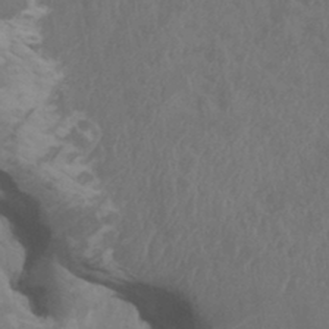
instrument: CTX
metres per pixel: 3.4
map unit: HNhu
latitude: 4.2522
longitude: -2.4223
